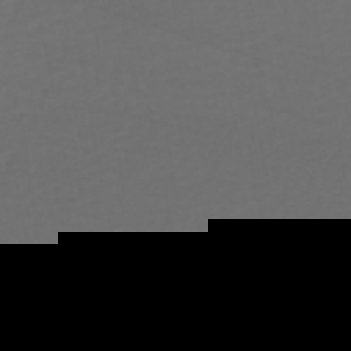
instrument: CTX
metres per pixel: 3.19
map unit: HNhu
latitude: -48.5007
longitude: 100.2550
